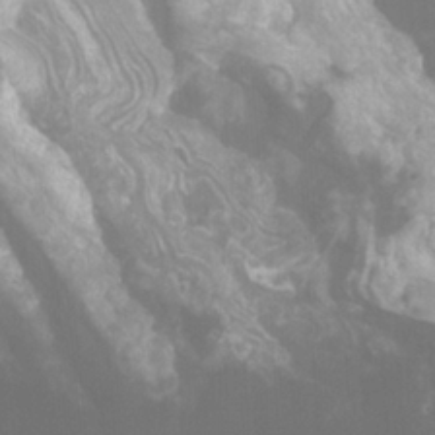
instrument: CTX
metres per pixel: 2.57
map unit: Ht
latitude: -4.7085
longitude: -63.1215
